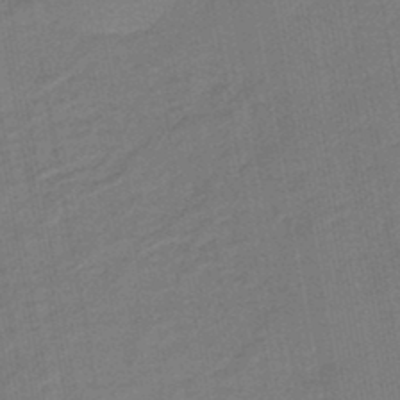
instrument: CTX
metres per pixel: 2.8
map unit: eHb
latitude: -47.0108
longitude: 88.2172
